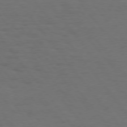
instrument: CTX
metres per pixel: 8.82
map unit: Hpe
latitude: 75.8394
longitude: -131.0081
